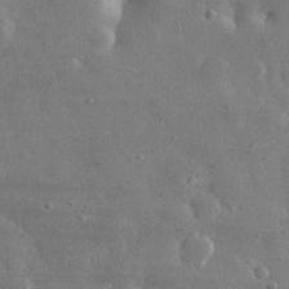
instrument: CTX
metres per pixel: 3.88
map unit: lHvf
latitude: 31.5749
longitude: -89.0081
